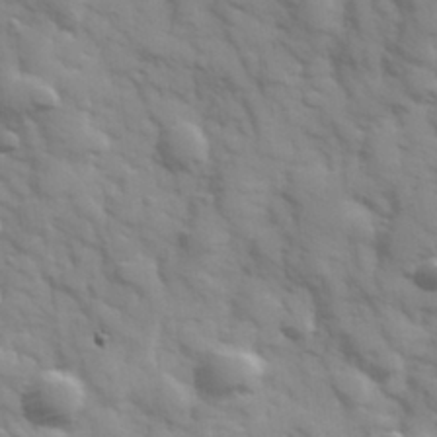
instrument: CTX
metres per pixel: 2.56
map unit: Hve
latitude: 32.3467
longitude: 150.4062
